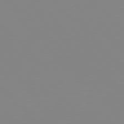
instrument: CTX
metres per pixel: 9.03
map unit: Hpe
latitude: 77.1403
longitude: -172.3278
